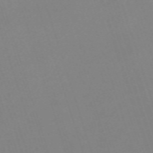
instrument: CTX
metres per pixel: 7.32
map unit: eHh
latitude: -62.6329
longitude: 50.3306
